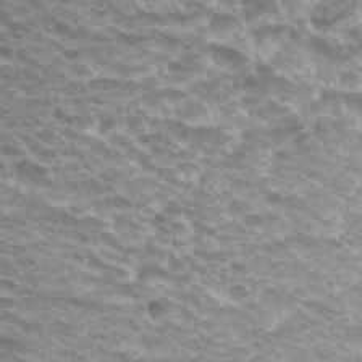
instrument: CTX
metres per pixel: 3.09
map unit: Hto
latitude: 33.0270
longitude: -40.4601
